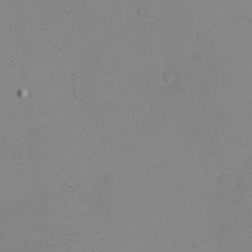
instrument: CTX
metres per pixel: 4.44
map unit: eHh
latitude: -5.6155
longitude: -80.7435
